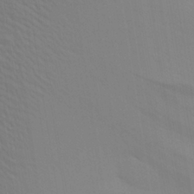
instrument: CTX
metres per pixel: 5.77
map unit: Aa
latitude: 28.4223
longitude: -139.4804
